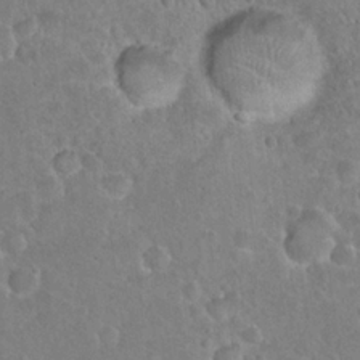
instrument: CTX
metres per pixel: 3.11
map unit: Hto
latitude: 21.3482
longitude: -48.3467
